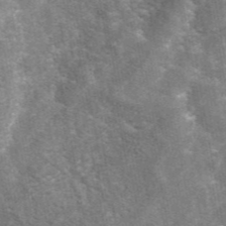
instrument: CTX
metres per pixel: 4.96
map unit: eAb
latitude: 44.8758
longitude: 122.7275
